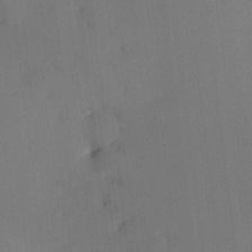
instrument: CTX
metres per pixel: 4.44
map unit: HNhu
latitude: 9.7828
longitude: 16.0850
